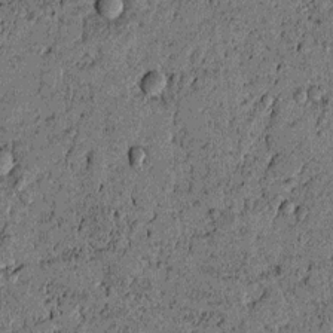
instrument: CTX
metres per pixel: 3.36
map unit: lAvf
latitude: 4.2333
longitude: 158.1038
